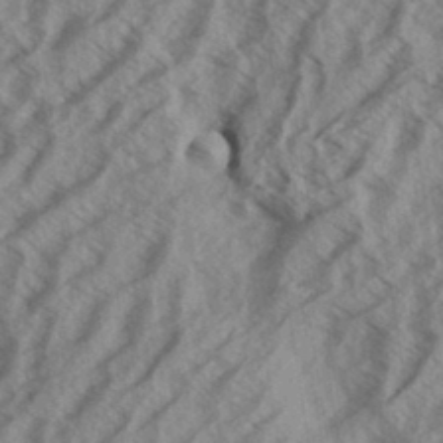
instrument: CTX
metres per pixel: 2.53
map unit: Aa
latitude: 33.5749
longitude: -139.9717
